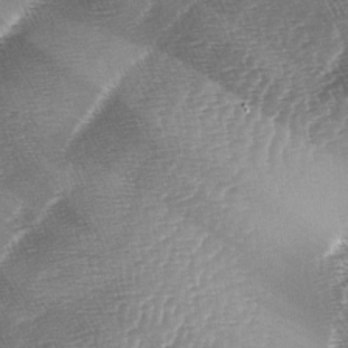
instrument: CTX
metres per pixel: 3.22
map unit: lAa
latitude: -4.9163
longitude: -129.0647
